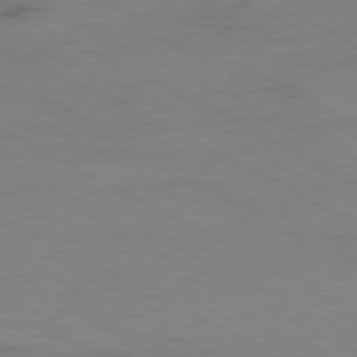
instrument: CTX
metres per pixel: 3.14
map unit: Ap
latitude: -80.5007
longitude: -94.6302
